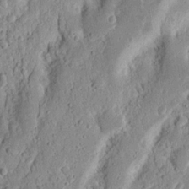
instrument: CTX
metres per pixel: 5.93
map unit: Ht
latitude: 13.1025
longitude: -74.0822
